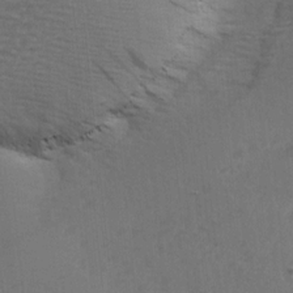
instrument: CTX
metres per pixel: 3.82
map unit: Ave
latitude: 14.5357
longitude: -105.3104
